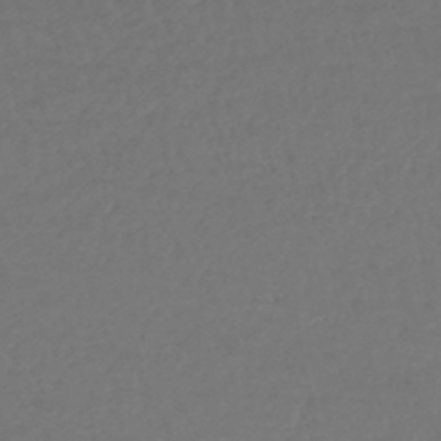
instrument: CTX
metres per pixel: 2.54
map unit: lHb
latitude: -43.0486
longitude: 69.2187
